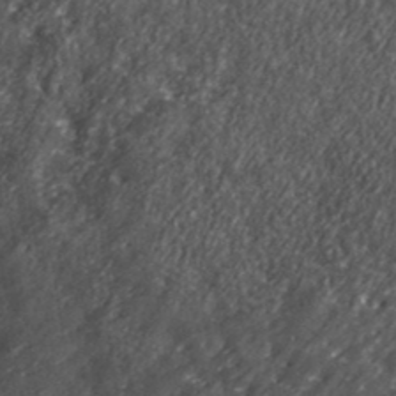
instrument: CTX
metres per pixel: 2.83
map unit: lHvf
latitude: 39.4615
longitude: -88.3657
